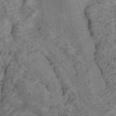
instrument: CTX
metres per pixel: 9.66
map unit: ANa
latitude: 42.9703
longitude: 16.5574
